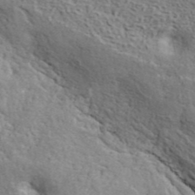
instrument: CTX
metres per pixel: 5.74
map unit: ANa
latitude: 41.1403
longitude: 51.2564
